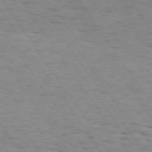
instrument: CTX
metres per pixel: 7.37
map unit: Hpe
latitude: 73.4805
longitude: -132.7624
